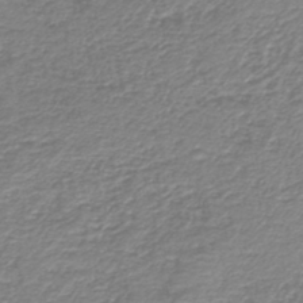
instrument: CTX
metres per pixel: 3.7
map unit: HNb
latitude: -41.8989
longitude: 50.0283
